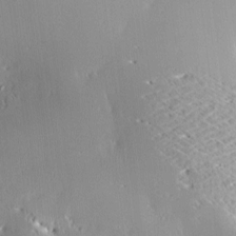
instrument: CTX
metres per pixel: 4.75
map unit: Nve
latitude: -8.3117
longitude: 173.2943
